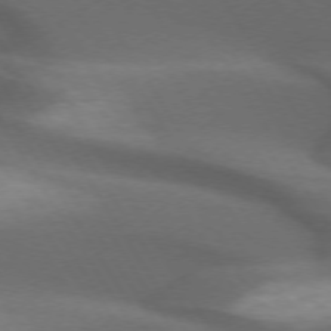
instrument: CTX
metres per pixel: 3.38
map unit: lApd
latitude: 72.9892
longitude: -52.1956
